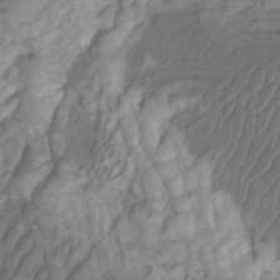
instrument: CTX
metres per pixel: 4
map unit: Htu
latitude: -10.2551
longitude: -74.3467
